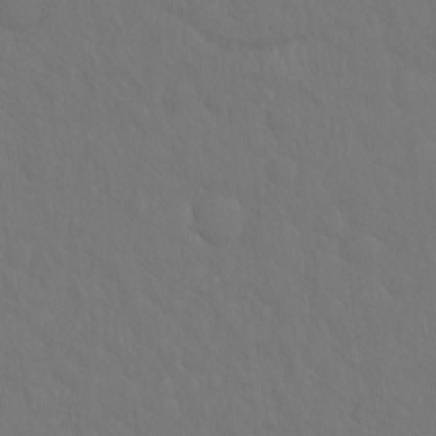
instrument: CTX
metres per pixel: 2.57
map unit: Hto
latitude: -8.1039
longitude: -45.7638
